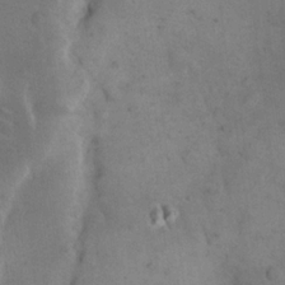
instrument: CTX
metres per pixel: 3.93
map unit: eHh
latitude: 19.2915
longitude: -64.3278
